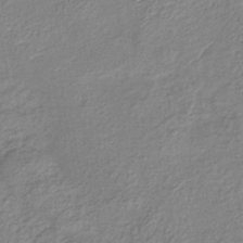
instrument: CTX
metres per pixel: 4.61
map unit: lHb
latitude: -38.1417
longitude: 68.5195
